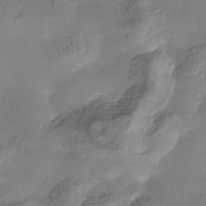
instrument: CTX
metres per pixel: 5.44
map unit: Nhe
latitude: -37.6910
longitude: -118.6490
